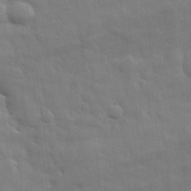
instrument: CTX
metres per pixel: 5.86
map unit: eHh
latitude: 29.4804
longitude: -75.2348
